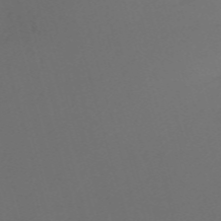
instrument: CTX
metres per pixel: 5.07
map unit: Nve
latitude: -59.9178
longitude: 60.5763
